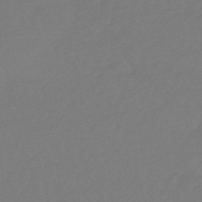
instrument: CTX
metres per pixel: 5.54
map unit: eHb
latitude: -46.6896
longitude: 87.6722
